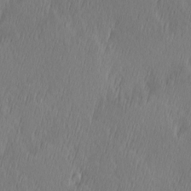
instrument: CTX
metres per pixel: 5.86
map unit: Hve
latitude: 13.0081
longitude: -91.3293
